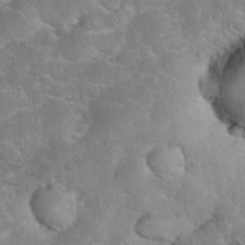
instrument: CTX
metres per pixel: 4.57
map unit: eHh
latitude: 35.9150
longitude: -64.6301
